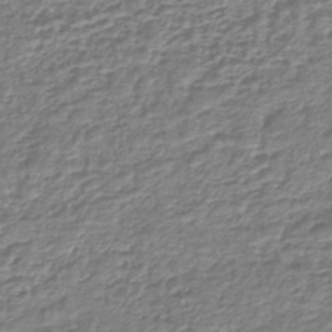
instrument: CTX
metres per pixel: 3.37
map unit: lHb
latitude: -43.4454
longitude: 69.1431
